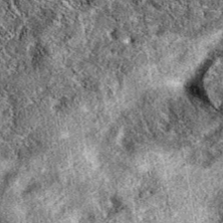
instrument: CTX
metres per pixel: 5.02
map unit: eAb
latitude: 38.7435
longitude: 111.7667
